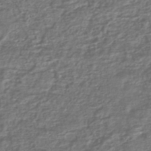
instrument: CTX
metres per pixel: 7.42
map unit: HNhu
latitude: -45.3321
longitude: 97.3510
